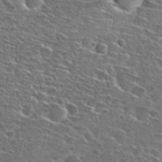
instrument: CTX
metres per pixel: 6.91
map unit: Hto
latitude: 26.9136
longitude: -47.8206
